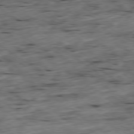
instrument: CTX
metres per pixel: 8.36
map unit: Ap
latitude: -79.3698
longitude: -90.0633
